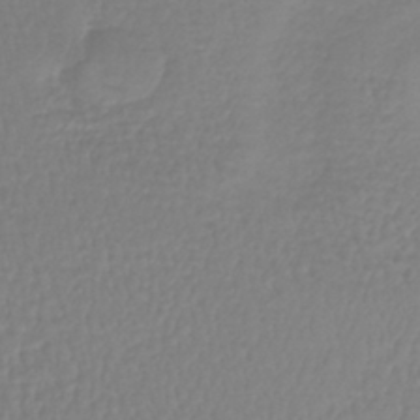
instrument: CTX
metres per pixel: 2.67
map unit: lHb
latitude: -41.5966
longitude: 67.1809
